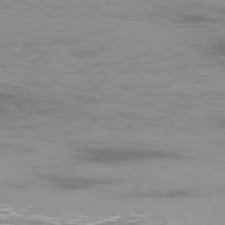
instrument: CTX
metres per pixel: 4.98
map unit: Ap
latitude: -78.9163
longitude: -72.4601
